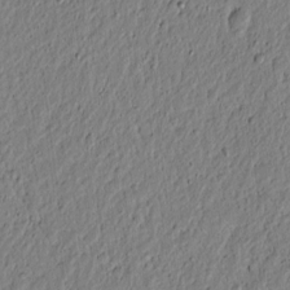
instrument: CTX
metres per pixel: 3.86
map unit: lAvf
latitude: 5.5938
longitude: 164.2929
